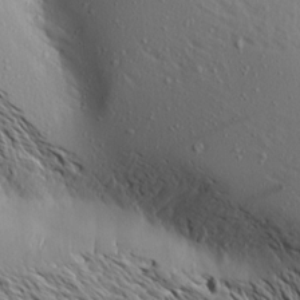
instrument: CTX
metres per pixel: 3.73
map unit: Aa
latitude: 18.0255
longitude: -147.5938
